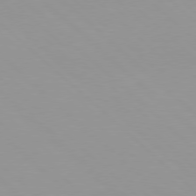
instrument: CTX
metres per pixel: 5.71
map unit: Hpe
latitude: 77.5938
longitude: -165.4049
